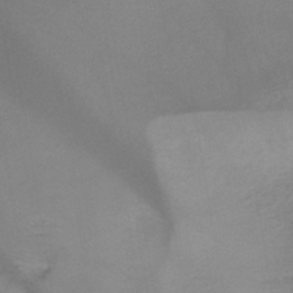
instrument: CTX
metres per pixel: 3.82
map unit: HNhu
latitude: -42.7841
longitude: 103.2376
